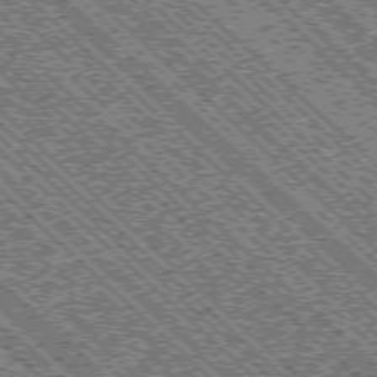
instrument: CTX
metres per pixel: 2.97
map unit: Ap
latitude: -76.1795
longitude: -96.4979
